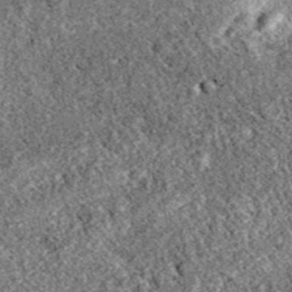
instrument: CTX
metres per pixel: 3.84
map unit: eAb
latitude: 39.0080
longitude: 111.3888
